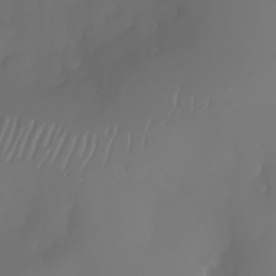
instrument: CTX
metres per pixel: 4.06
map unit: Nhe
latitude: -33.9178
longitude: -145.1592
